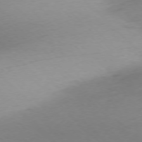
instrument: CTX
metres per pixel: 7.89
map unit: Ap
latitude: -77.1998
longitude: -64.8947
